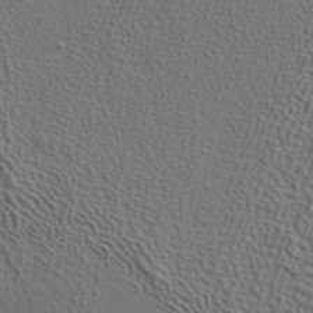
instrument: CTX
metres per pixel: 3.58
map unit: ANa
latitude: 39.1025
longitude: 24.8597
